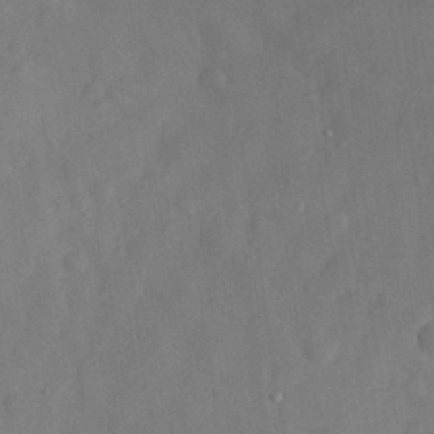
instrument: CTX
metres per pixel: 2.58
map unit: eHh
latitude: 29.8772
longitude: -73.8395
